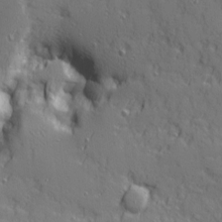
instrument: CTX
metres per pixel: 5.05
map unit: Ave
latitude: 11.4238
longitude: -101.6316
